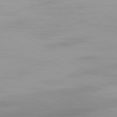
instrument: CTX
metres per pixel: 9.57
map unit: Ap
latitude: -79.7666
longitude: -92.5734
